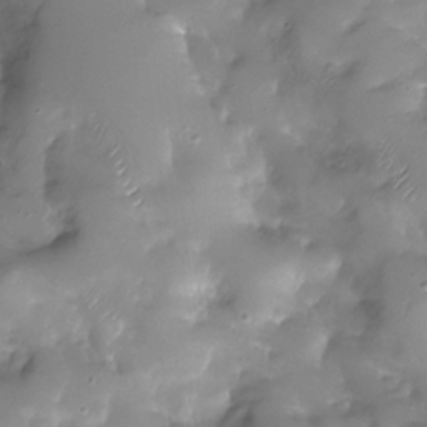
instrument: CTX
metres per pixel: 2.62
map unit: Nhu
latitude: -28.0094
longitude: -59.9339
